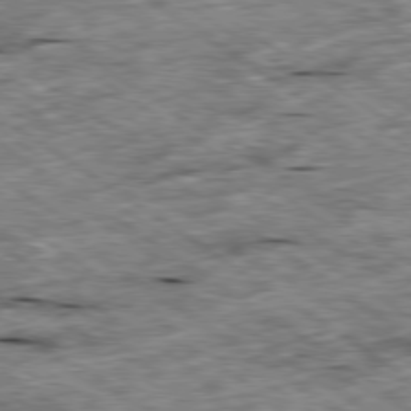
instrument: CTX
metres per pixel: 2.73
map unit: Ap
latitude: -79.8611
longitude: -87.6316
